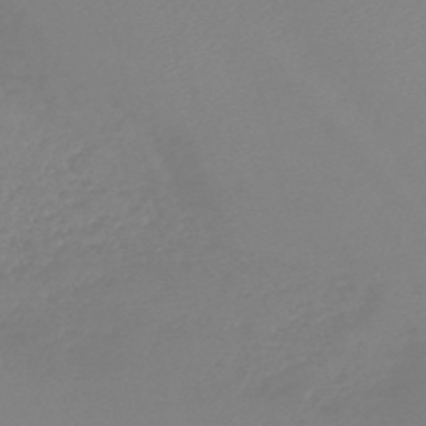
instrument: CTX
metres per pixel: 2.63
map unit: lHb
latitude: -45.7667
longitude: 64.2362
